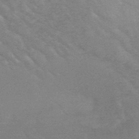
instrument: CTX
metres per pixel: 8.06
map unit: HNb
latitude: -49.4455
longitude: -47.7450
